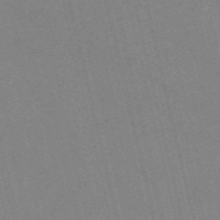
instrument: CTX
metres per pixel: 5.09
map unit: HNb
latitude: -55.1431
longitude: -38.2333
